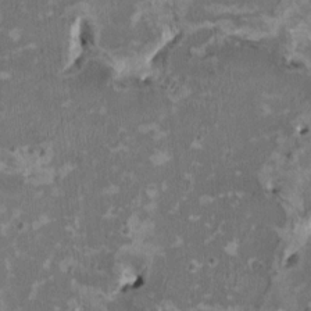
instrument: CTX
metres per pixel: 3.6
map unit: HNhu
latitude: 2.2333
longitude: -3.9717
